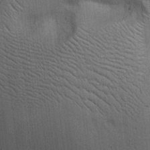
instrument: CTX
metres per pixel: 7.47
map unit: Ht
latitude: -2.5762
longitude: -14.0633
